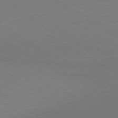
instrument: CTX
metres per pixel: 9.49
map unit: Ap
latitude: -79.6533
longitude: -83.2159
